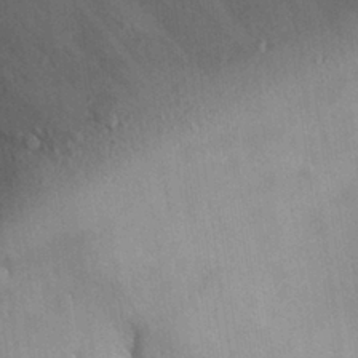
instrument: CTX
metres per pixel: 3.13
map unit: Aa
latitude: 28.8380
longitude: -131.4805
